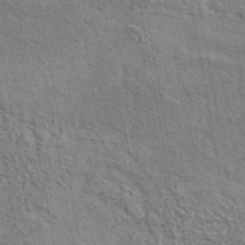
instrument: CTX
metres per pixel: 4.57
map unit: eAb
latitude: 43.1403
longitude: 113.9178
